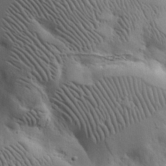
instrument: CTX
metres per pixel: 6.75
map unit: eHh
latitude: 31.1970
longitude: -73.3293
